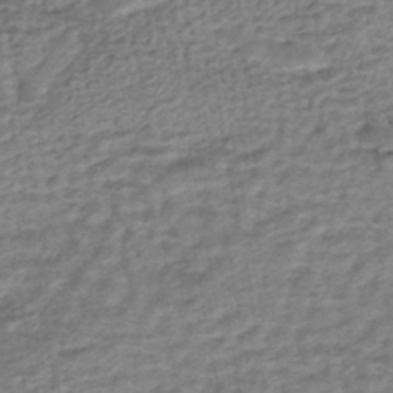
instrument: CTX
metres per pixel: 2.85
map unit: HNhu
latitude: -44.8597
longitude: 102.1228
